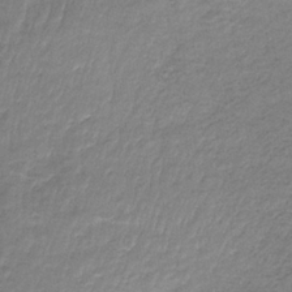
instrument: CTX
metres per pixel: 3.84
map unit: HNb
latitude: -34.1984
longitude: 61.9745
